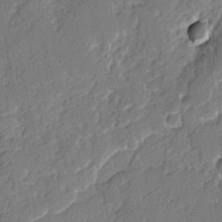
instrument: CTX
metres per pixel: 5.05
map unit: lAvf
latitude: -4.5384
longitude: -108.3278
